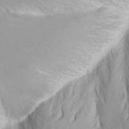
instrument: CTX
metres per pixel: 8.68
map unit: Nhu
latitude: -7.6911
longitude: -71.4615
